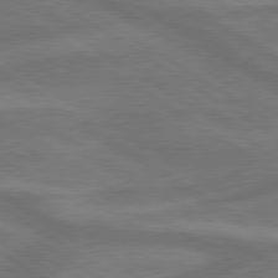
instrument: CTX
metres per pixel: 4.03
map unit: lApd
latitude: 79.8206
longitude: -172.3467
